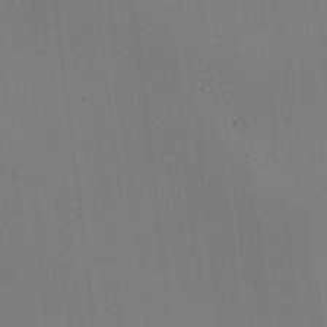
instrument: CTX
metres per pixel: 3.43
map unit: Ave
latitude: -8.2172
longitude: -122.0444
